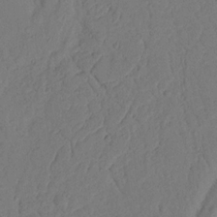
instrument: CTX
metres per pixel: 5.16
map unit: Nhu
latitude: 18.8002
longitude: -77.0458
